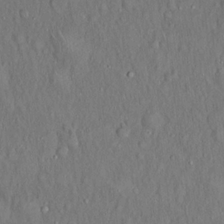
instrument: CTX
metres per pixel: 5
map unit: Hto
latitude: 18.0444
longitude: -60.7246
